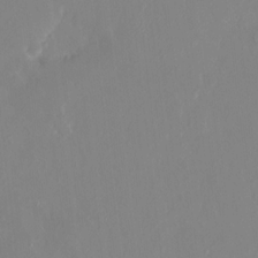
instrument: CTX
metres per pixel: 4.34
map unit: HNhu
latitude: 6.7435
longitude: 2.5195
